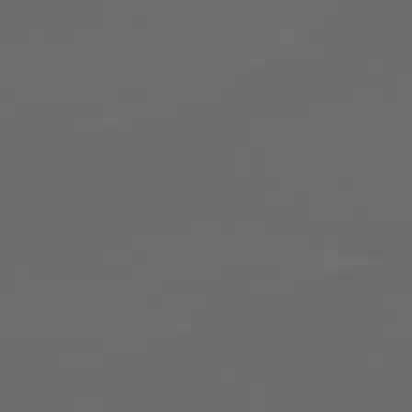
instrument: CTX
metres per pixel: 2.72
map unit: lApd
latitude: 80.4223
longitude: -116.8002
